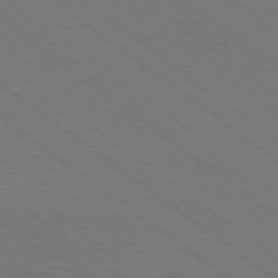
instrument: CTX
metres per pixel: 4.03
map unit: Ap
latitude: -78.9919
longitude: -64.2522
